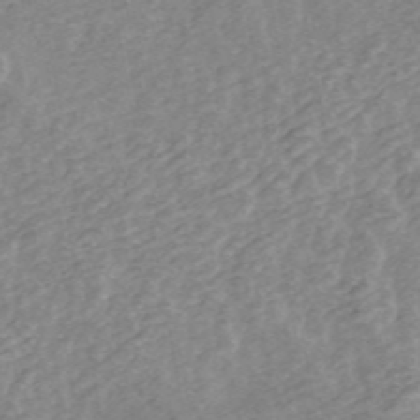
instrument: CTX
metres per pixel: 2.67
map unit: ANa
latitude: 44.8947
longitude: 24.8219
